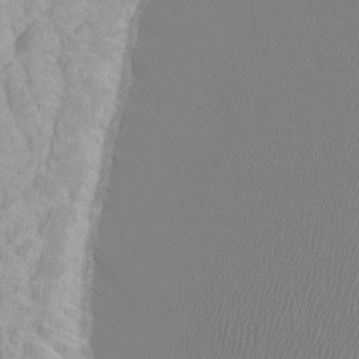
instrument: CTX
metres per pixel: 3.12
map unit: Htu
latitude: -4.6518
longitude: -72.3846
